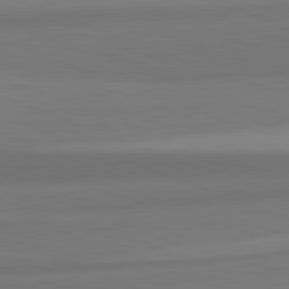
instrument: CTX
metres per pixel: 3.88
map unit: lApd
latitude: 82.3278
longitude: 176.2551
